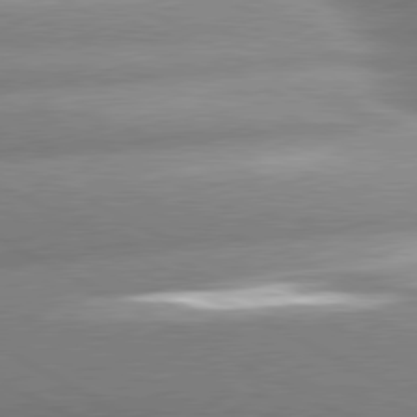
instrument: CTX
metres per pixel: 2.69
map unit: lApd
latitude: 80.6679
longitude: -158.2523
